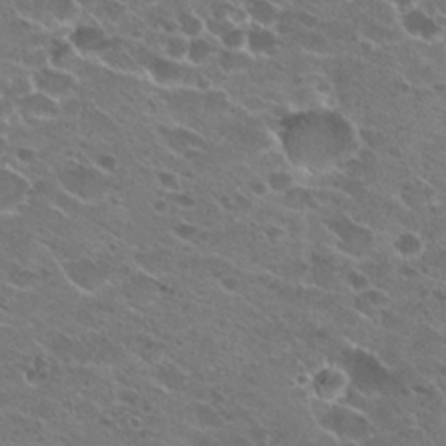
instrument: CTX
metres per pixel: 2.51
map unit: Hto
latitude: 23.4615
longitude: -41.7449
